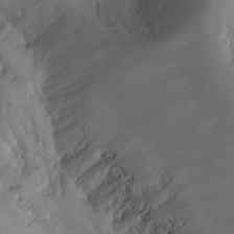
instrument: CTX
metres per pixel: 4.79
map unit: Nhu
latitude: -4.6140
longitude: -85.9339
